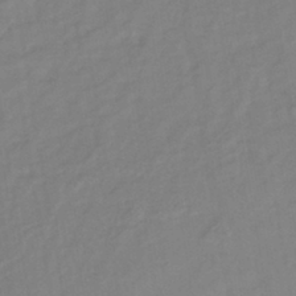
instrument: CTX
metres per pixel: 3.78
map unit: lHb
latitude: -41.8044
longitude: 74.6141
